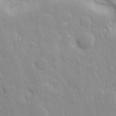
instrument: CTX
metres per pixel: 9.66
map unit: Ave
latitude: 9.8395
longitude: -104.6680
